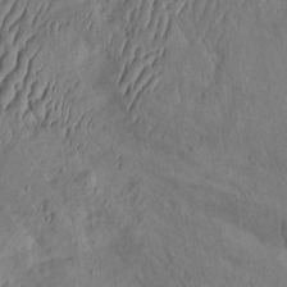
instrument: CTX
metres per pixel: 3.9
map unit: eHh
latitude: -3.3320
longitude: 14.7275
